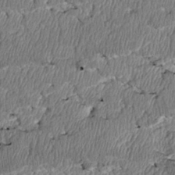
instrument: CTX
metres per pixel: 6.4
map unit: Htu
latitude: 3.2537
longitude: 150.1795
